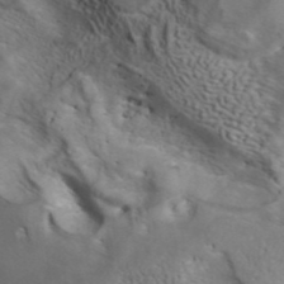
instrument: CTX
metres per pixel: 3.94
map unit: ANa
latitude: 42.3278
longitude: 14.7463
